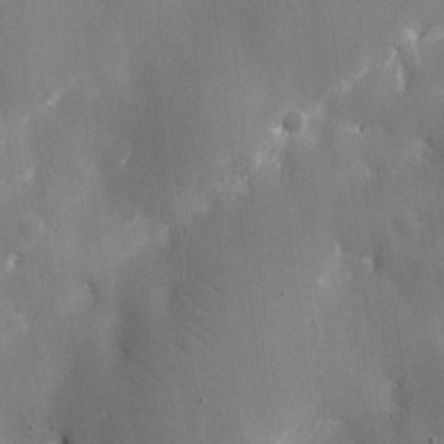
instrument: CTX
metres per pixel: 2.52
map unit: eHh
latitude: 10.3467
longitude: -69.6316
